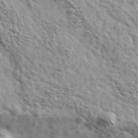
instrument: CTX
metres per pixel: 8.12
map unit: Ave
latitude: 39.0080
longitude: -108.2522
